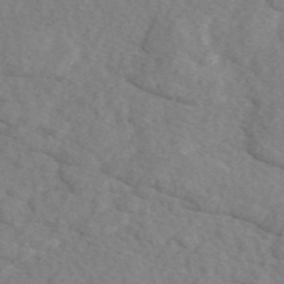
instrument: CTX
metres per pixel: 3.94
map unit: eAb
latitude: 48.8947
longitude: 107.6533
